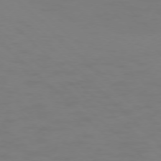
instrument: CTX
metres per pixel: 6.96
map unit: Ap
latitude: -76.2739
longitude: -79.9906
